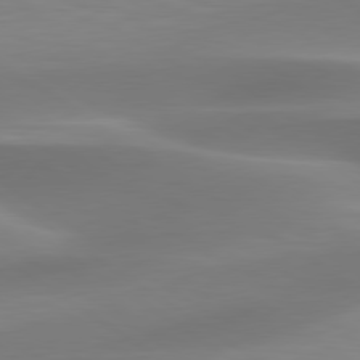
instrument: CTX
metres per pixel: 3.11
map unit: lApd
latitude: 79.6505
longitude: -92.2333
